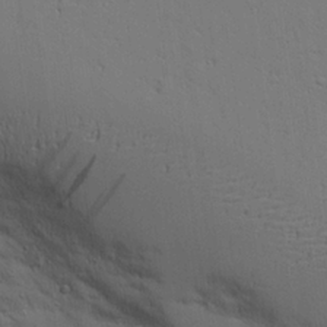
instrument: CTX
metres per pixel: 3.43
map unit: Aa
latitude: 19.4426
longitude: -126.2334
